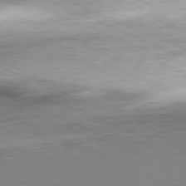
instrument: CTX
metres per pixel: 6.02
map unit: Hpe
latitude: -81.6533
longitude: 12.2362
